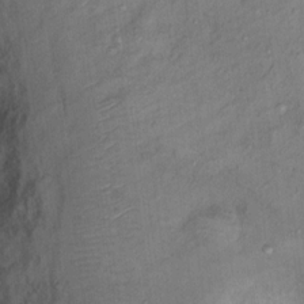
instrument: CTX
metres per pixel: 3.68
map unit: Nhu
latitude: 12.1011
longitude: -27.3671
